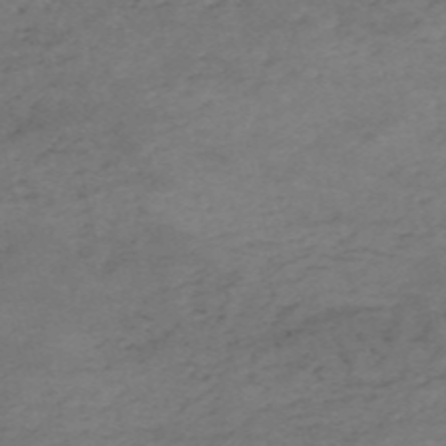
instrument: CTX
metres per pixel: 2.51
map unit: HNb
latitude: -55.5021
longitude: -44.7813
